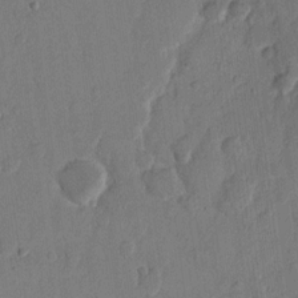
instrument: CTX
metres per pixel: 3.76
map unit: eHh
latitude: 11.4993
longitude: -69.1970
